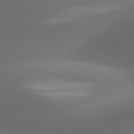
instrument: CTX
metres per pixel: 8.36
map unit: lApd
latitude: 81.3104
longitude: 133.6344
